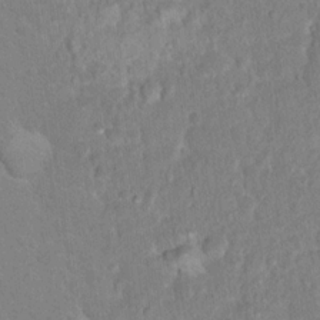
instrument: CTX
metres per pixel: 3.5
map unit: Hto
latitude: 16.4979
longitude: -41.0080
